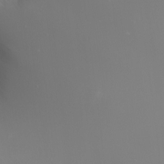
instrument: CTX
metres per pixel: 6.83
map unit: Nhu
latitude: -8.1417
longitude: -91.3671
